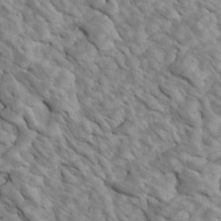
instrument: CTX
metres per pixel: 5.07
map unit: Htu
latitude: 2.3278
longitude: 142.8219
